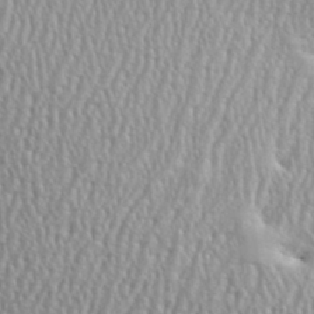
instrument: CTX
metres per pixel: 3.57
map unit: eHh
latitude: 35.2159
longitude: -132.4601
